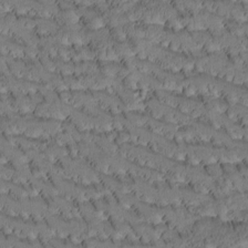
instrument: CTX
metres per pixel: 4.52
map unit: Htu
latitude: -4.3306
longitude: 172.9542
